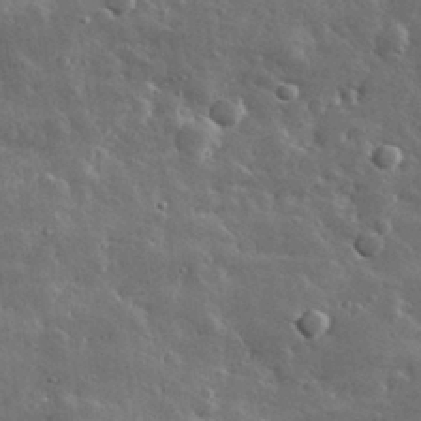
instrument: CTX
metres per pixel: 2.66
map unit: lHvf
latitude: 32.8002
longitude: -90.4979
